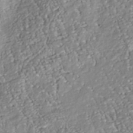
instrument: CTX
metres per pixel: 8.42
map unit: Nhu
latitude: -38.3684
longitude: -80.6868
